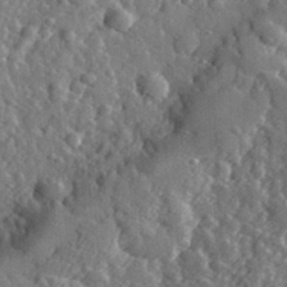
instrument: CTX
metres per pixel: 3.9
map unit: eHh
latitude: 33.8205
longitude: -80.3845
